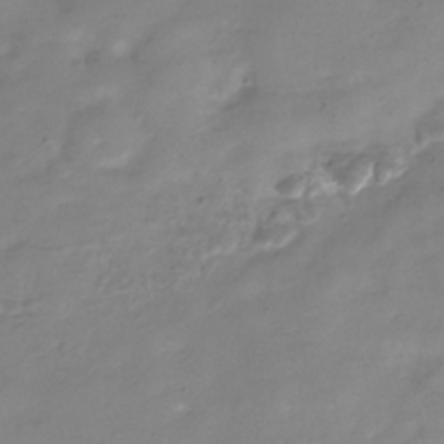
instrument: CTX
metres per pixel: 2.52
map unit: Hve
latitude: -32.5196
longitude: 90.5385
